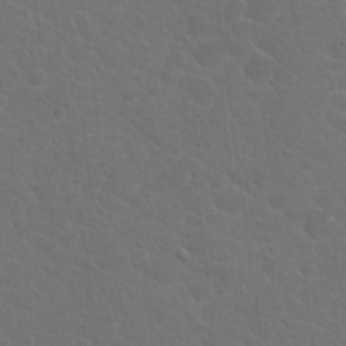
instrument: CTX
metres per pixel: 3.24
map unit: Hto
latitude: 19.0647
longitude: -36.6680
